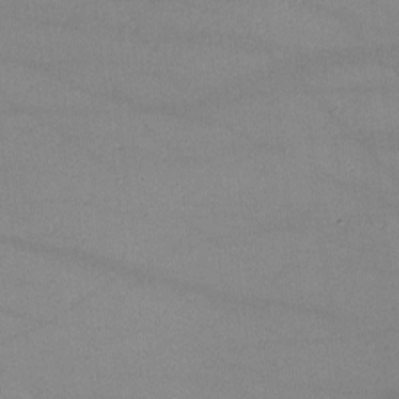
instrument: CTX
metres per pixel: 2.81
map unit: lHvf
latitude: -10.2362
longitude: -101.0836
